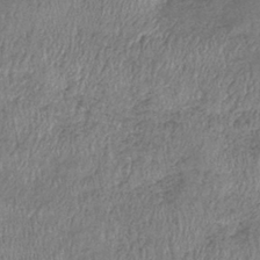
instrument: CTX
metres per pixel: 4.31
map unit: eHb
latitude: -39.1809
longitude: 76.3495
